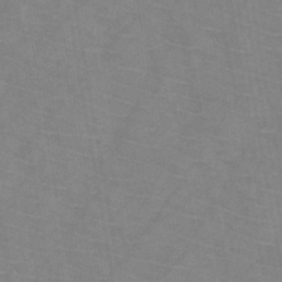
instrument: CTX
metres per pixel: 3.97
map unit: HNb
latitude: -44.9731
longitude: -39.7450
